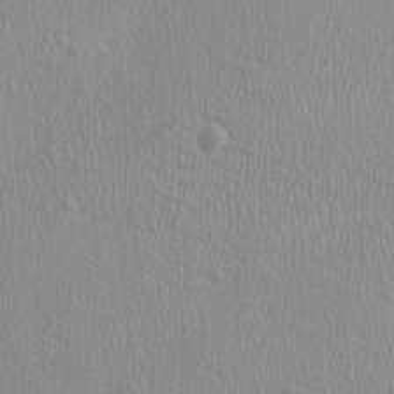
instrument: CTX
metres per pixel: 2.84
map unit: HNhu
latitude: -0.8786
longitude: 1.2376
